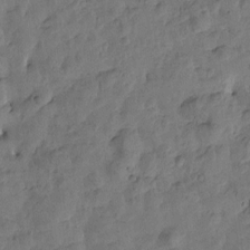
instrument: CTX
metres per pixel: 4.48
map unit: Htu
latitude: -2.3306
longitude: -175.9906
